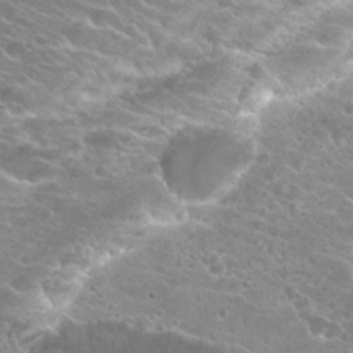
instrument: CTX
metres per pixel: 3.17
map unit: Hto
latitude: 23.8205
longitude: -37.8017
